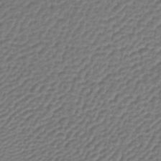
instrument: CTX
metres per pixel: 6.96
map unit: lHb
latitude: -43.6343
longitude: 76.3873
